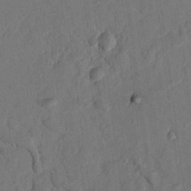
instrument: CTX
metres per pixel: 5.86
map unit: Nhu
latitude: 18.0822
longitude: -77.9150
